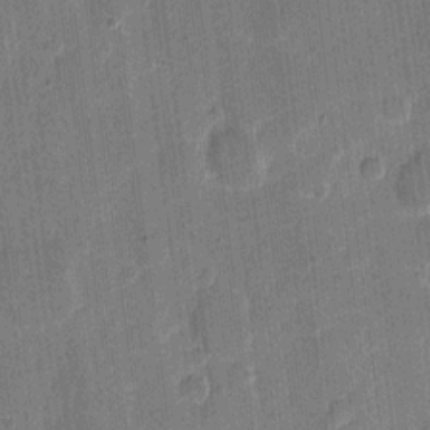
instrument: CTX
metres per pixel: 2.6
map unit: eHh
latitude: 10.8002
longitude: -66.0444
